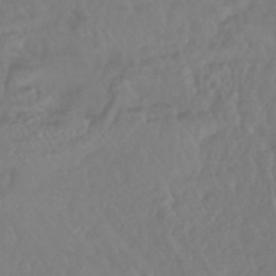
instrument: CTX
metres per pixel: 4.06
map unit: lHb
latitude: -43.3509
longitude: 77.4265
